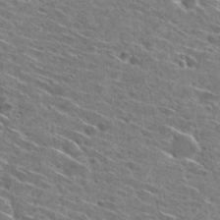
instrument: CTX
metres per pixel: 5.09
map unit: Hto
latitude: 29.5938
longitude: -45.3292
